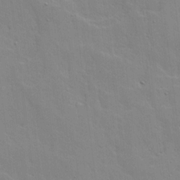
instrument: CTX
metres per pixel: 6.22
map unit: Ave
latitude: 13.2726
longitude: -134.4034
